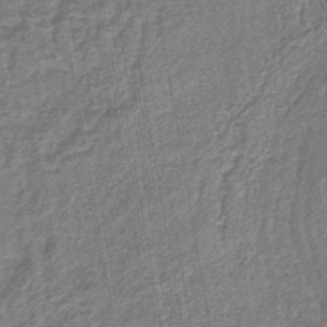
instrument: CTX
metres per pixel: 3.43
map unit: lHb
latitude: -43.1809
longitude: 79.0486
